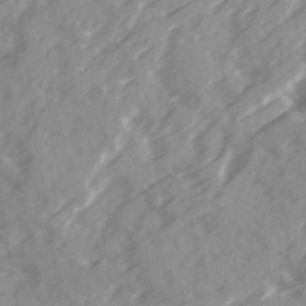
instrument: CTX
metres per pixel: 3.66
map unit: Ave
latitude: 19.8961
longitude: -131.2348
